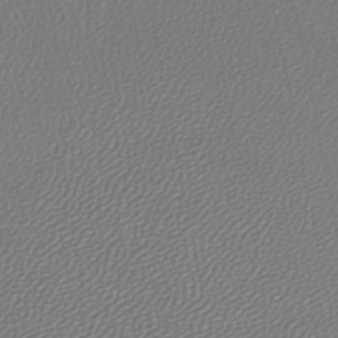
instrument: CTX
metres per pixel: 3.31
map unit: lHb
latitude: -45.1431
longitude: 75.4077
